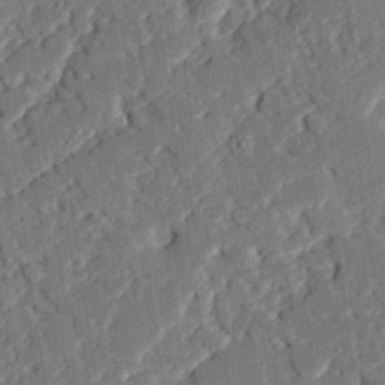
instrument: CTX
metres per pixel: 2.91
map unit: eHh
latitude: 27.4804
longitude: -81.8772
